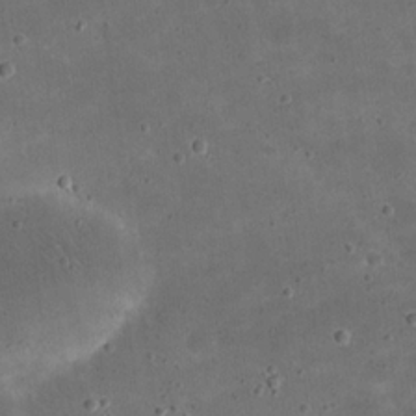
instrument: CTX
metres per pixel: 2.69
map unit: eHh
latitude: 21.0459
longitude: -65.8772
